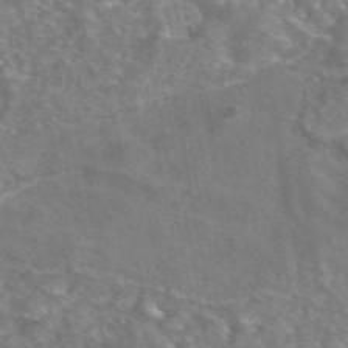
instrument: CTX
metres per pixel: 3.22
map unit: eAb
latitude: 45.2537
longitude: 107.0676
